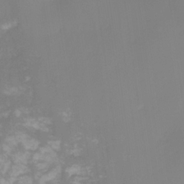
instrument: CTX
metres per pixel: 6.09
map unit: HNhu
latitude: -27.4454
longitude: 73.8044
